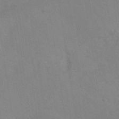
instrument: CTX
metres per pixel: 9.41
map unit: ANa
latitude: -39.2376
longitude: 95.6910
